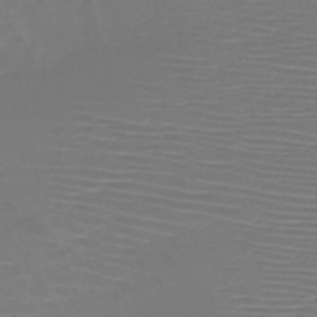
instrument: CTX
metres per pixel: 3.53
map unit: HNb
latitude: -46.8975
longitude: -41.9528
